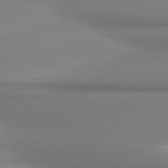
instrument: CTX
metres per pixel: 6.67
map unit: lApd
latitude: 81.1025
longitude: 176.2739
